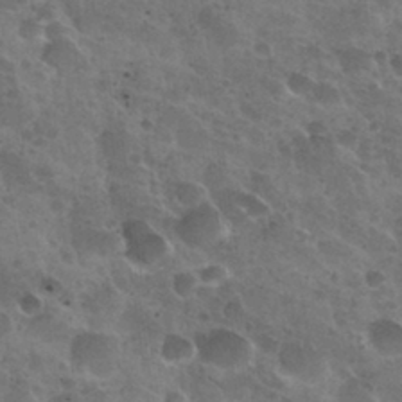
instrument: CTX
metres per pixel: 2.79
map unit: Nhu
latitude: 31.3860
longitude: -54.5546
